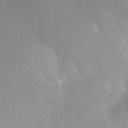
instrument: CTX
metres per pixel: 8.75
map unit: Nhu
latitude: 26.1956
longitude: -55.4615
